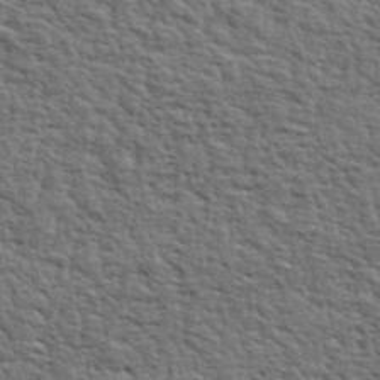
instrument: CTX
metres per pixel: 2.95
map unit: eHh
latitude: 37.1592
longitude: -82.1577
